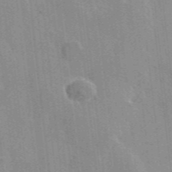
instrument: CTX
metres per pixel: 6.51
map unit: lHvf
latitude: 36.0255
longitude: -90.8758
